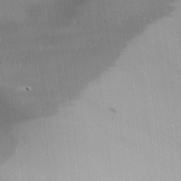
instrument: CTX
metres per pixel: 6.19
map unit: Aa
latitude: 31.8584
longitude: -140.5545
